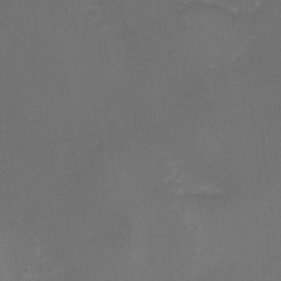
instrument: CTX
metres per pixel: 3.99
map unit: eHh
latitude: -5.9745
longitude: -78.7435
